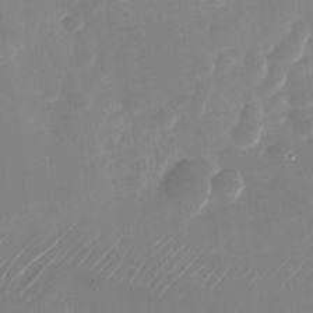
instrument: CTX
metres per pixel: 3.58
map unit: Nhu
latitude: -28.3495
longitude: -68.8002
